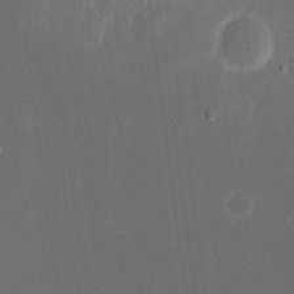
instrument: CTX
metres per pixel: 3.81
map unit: eHh
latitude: 19.3670
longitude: -70.1011
